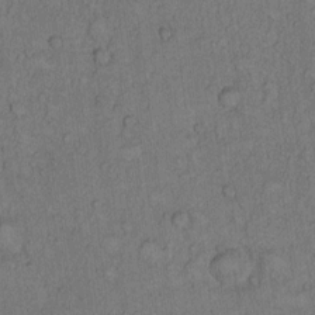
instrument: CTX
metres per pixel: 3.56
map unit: Hto
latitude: 11.9528
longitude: -58.1200
